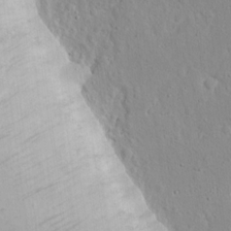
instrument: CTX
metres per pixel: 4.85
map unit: eHh
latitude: 17.4993
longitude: -71.1025
